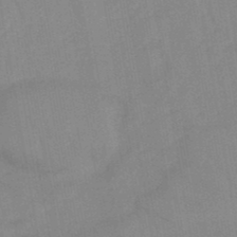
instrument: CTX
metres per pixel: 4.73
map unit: lHb
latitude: -45.9745
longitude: 72.8219
